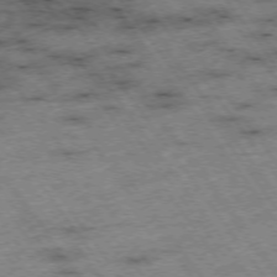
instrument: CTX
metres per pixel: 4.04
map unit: Hpe
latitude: -74.7652
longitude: 2.1794
